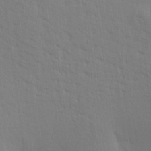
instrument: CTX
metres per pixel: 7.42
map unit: Aa
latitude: 16.6113
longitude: -147.8395
